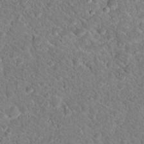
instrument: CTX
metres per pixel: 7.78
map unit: Hto
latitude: 18.8002
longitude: -33.4426
